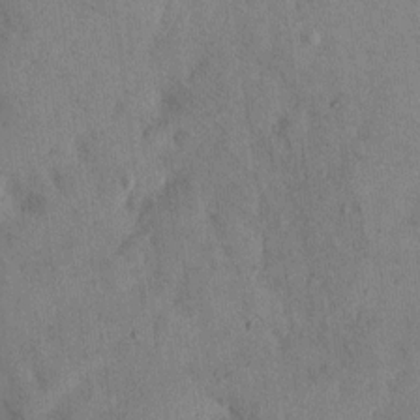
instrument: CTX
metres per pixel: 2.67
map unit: Hto
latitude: 12.1011
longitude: -61.1403
